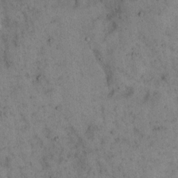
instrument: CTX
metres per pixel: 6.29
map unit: eHh
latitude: 16.3278
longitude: -62.0444
